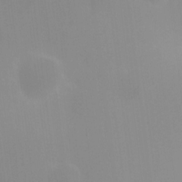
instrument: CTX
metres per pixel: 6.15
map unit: HNhu
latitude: 6.0255
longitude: 8.3495
